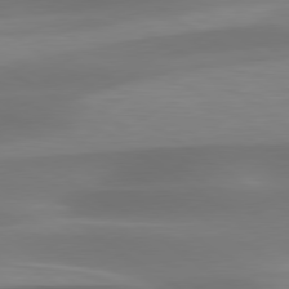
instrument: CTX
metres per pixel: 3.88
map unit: lApd
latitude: 79.7072
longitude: -92.0822
